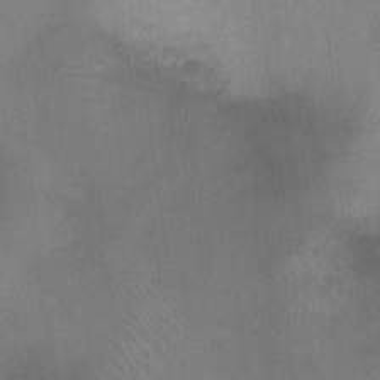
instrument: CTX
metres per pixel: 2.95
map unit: Ht
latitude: -3.6343
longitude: -17.1970
